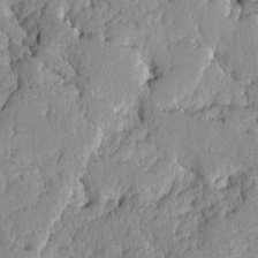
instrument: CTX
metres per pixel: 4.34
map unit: Ave
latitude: -9.0675
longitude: -116.6302
